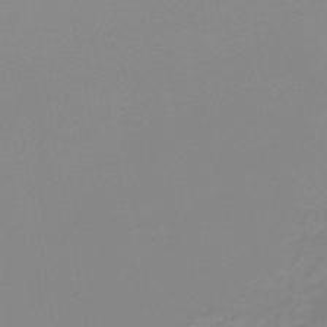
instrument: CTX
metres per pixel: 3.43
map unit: lHb
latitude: -36.9541
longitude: 72.8408
